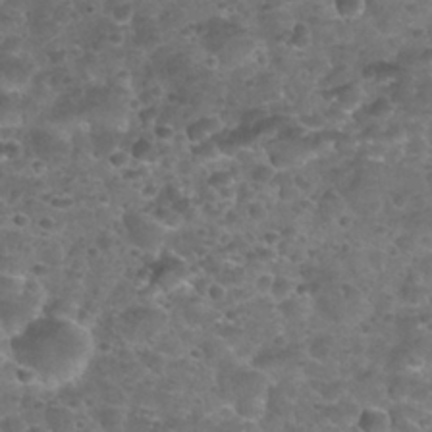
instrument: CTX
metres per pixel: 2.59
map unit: Nhu
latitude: 25.3670
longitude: -52.1389
